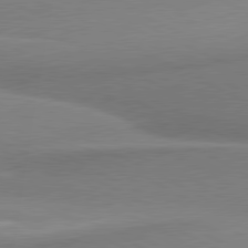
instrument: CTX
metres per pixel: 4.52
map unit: lApd
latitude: 80.4034
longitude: 167.3510
